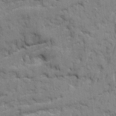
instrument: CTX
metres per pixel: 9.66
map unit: Ave
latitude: 20.1578
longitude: -129.4615
